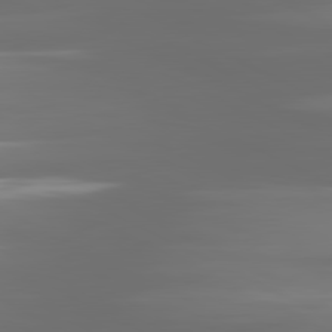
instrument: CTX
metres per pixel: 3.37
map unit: lApd
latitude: 81.0647
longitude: -138.8002
